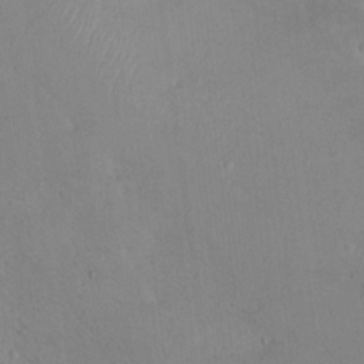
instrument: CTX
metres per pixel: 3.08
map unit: Nhu
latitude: 14.8758
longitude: -29.0458
